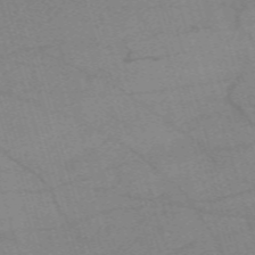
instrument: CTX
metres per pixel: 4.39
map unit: eHh
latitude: -61.5210
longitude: 54.1984
